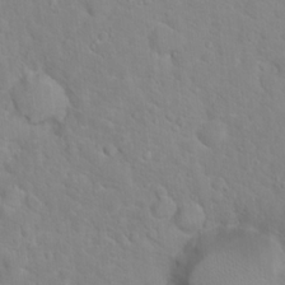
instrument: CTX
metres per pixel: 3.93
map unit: Hto
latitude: 17.4426
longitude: -36.3467
